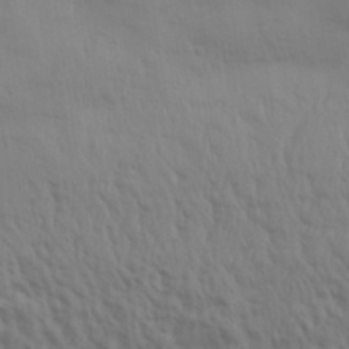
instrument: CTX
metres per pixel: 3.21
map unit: Aa
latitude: 31.4238
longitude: -135.6694
